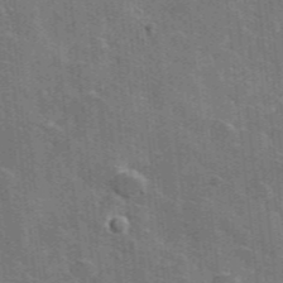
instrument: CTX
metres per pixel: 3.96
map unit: lHvf
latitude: 35.8205
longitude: -90.8947
